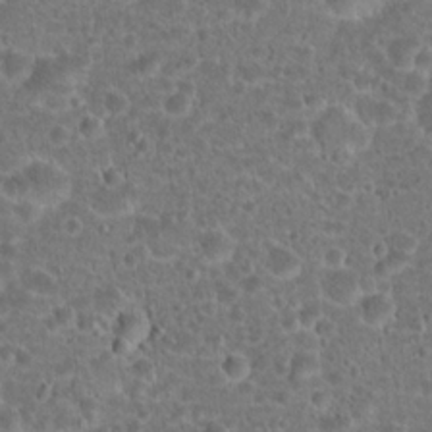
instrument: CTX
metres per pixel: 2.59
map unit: Hto
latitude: 19.0647
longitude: -40.9891
